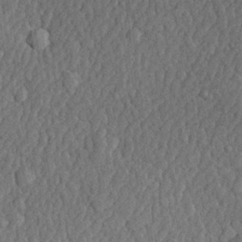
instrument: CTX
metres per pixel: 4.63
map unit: lHvf
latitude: 22.6868
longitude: 142.9163
